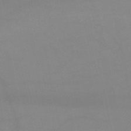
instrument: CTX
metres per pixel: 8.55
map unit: HNb
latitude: -51.5399
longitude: -41.7638
